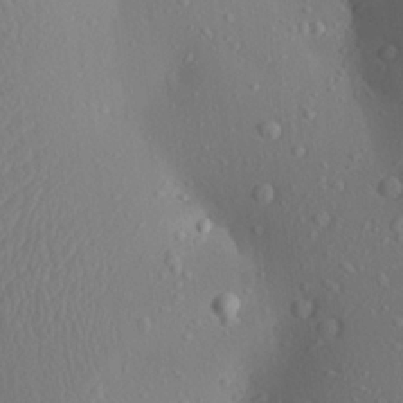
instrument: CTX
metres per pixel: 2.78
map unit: Aa
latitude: 22.9514
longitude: -145.7638
